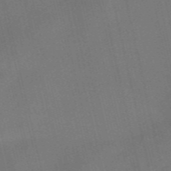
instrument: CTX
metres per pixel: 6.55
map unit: Nve
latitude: -58.7085
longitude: 51.0864
